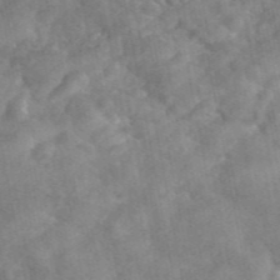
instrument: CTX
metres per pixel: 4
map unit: eAb
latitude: 46.5735
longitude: 127.8989
